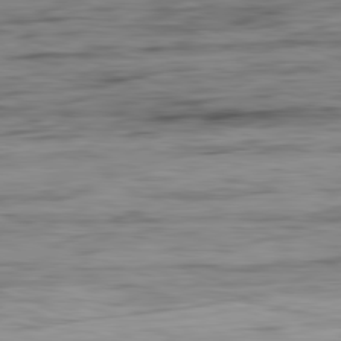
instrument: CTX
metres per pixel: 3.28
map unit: Ap
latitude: -81.8800
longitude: -79.0081
